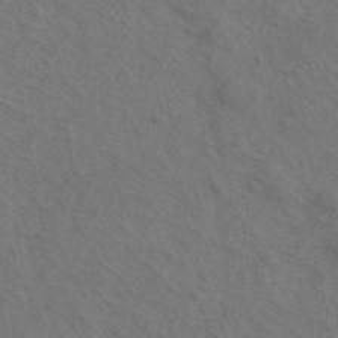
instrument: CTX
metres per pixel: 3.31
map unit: ANa
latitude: 44.1766
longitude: 27.5399
